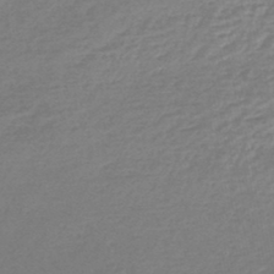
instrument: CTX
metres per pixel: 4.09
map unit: lHb
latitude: -46.6140
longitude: 66.2739
